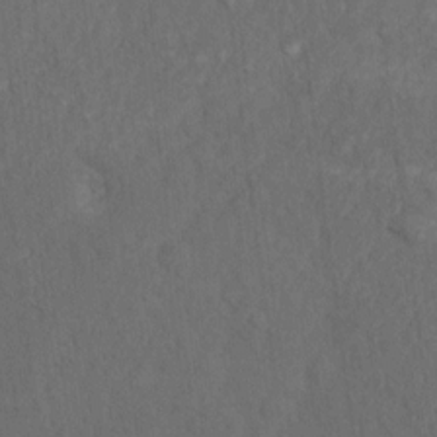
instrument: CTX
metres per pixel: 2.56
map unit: Nhu
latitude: 9.9339
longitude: -25.8016
